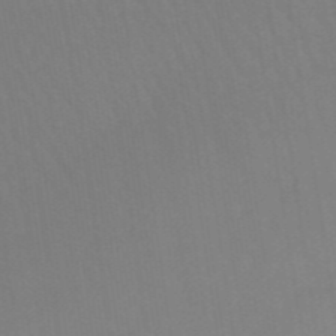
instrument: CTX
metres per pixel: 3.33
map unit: eHb
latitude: -48.5763
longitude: 87.6722
